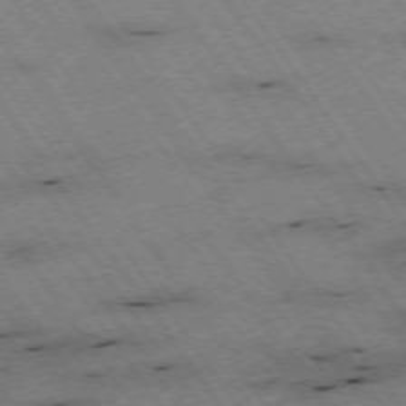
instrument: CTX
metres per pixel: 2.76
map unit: Hpe
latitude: -74.5196
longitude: 1.9179
